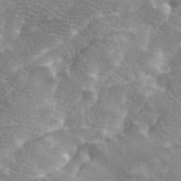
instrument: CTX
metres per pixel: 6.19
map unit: Ave
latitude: 9.9528
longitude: -106.0255
